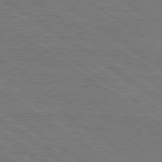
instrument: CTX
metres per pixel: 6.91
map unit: lApd
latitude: 79.6694
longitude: 166.0850
